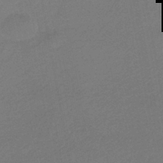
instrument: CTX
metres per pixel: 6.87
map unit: HNhu
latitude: -44.4440
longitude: 94.1416
